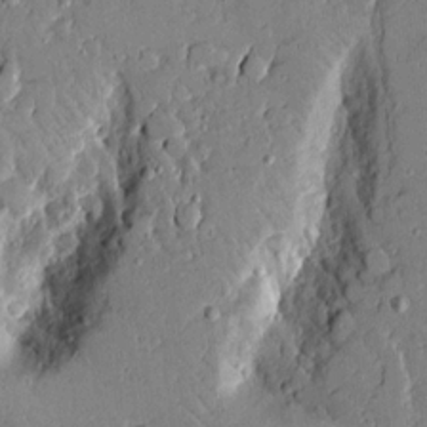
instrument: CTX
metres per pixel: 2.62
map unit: lAvf
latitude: 16.0444
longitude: -127.4993
